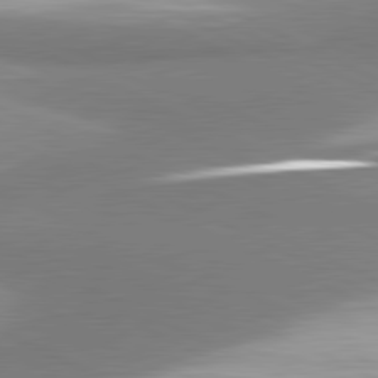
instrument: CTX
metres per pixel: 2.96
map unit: lApd
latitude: 81.3482
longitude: 167.3321
